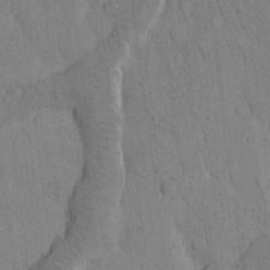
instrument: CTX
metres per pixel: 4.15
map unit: Htu
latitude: -1.5211
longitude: 174.5573
